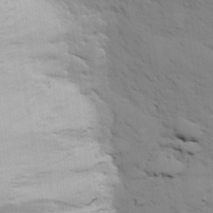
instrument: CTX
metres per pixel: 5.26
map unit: eHh
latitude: 28.1955
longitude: -75.2726
